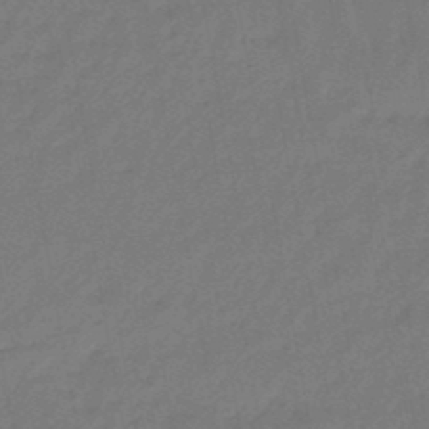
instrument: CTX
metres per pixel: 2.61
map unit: eHb
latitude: -46.6896
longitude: 82.1984
